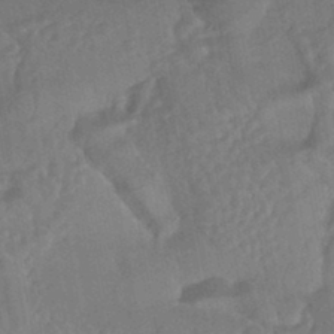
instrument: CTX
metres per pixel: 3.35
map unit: HNhu
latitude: -43.5210
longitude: 92.0472
